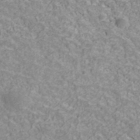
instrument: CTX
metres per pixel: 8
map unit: ANa
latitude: 41.3292
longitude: 29.9556
